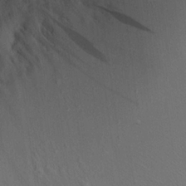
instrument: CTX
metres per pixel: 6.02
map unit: Aa
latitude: 19.8016
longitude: -141.2725
